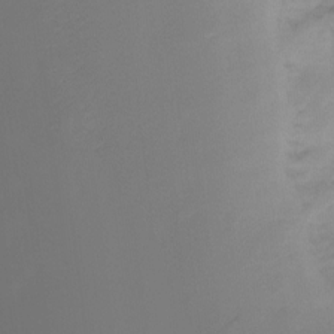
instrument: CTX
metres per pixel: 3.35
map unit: Ht
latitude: -14.6519
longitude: -50.8947
